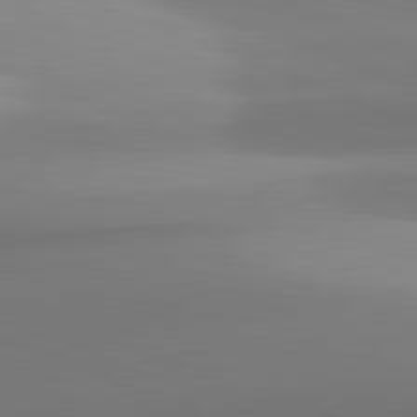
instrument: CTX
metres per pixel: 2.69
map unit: lApd
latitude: 82.0255
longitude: 141.8611
